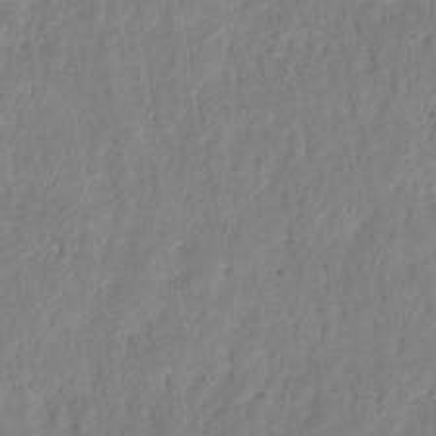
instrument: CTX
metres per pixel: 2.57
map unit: HNhu
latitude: -28.1417
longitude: 73.9556
